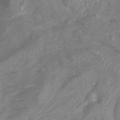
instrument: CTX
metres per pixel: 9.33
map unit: Nhu
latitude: -12.4818
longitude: -66.9135
